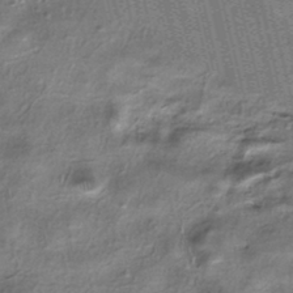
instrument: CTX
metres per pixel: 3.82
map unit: eHh
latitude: -40.5951
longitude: 120.1228
